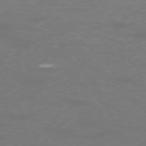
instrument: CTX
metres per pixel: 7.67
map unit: Ap
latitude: -77.0486
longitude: -62.0444
